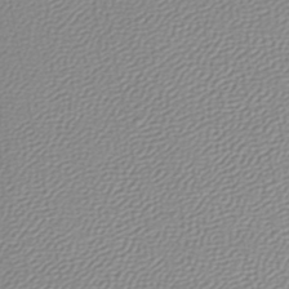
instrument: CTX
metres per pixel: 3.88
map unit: lHb
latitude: -44.9920
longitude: 75.1620
